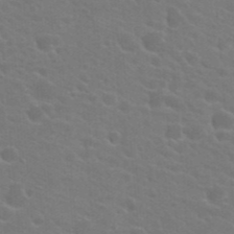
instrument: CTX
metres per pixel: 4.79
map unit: Hto
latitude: 23.2537
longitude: -36.8002
